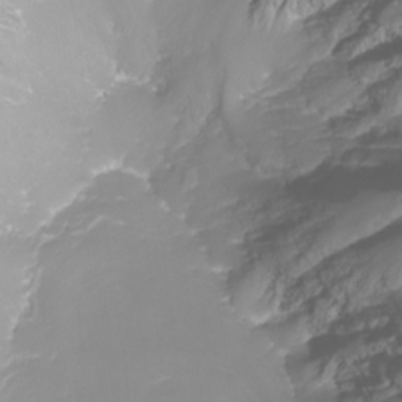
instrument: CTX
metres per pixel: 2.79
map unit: Nhu
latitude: -8.3873
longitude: -83.5560
